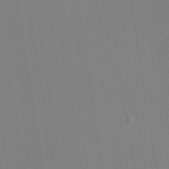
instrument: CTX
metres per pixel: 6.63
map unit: HNhu
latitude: 5.8394
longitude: 4.5951
